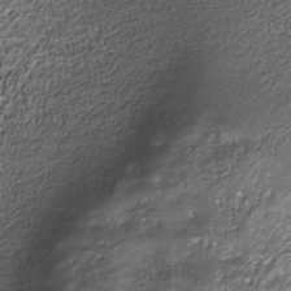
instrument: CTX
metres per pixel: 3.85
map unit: Nhe
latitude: -36.8974
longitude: -87.2726
